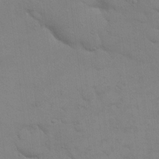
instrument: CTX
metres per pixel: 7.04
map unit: eHh
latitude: 17.3860
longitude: -66.4790
